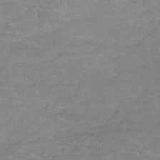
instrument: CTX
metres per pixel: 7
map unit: eHb
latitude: -32.6708
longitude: 68.4629
